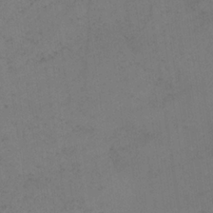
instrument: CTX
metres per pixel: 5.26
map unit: HNb
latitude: -32.7464
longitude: 63.5966
